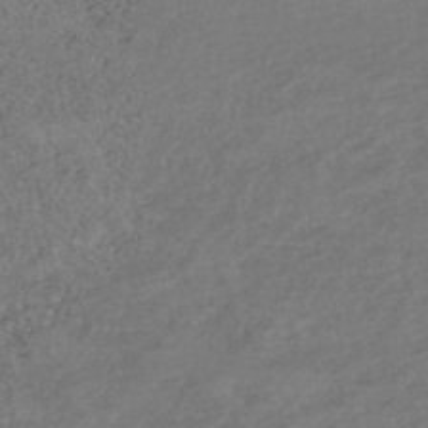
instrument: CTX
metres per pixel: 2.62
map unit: HNhu
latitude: -47.7666
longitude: 98.3684
